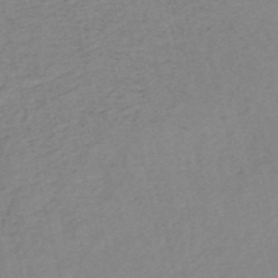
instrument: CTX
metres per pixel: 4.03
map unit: HNb
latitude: -54.5196
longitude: -45.8772
